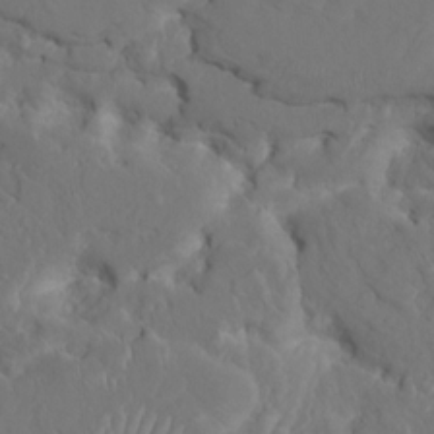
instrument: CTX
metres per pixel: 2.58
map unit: HNhu
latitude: 6.7057
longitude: -6.3845
